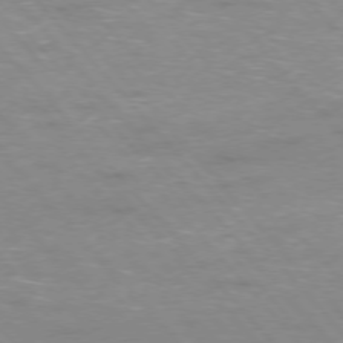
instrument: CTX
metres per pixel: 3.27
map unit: Ap
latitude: -76.5196
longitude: -61.4993
